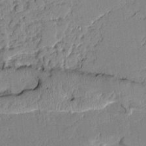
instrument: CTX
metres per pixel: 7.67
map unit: Aa
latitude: 10.5735
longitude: -129.1592
